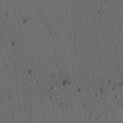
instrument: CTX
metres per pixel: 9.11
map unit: lAvf
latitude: 7.9339
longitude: 168.4440
